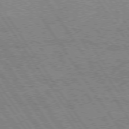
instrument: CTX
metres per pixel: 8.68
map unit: Hpe
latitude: 74.6113
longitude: -151.4426
